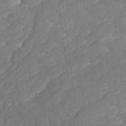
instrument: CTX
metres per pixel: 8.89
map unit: Ave
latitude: 17.4049
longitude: -135.4615
